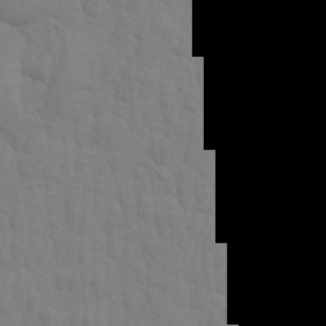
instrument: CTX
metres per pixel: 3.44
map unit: Aa
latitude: 20.9325
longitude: -143.0648
